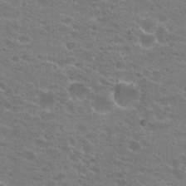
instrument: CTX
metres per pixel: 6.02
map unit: Hto
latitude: 22.9136
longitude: -43.5560
